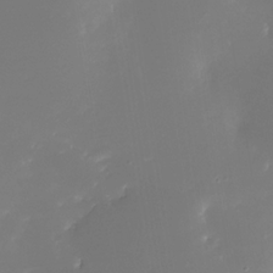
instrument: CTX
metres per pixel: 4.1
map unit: Nhe
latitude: -33.1809
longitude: -116.2900
